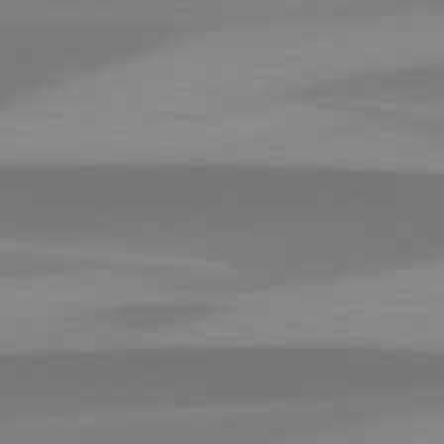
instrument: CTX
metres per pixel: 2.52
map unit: lApd
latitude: 79.7639
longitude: -95.0081
